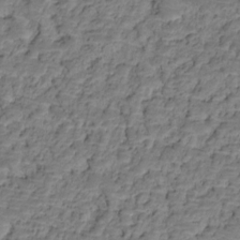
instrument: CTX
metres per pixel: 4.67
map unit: HNhu
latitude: -21.4265
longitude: 85.5021
